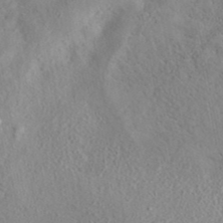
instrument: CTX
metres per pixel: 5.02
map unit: eAb
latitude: 40.2333
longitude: 105.5777
